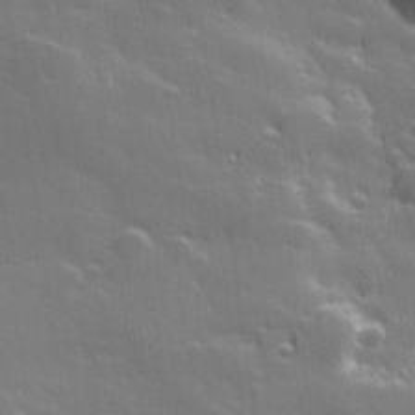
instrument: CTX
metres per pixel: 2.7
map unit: Hve
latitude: 27.7450
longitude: 144.9731
